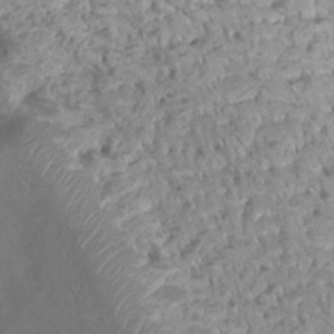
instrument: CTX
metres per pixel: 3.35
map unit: Htu
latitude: 2.6301
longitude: -21.4049
